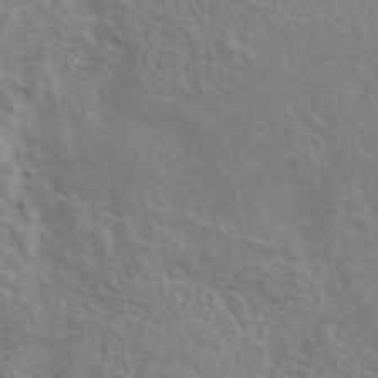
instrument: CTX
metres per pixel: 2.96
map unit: ANa
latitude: 45.3670
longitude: 25.6722
